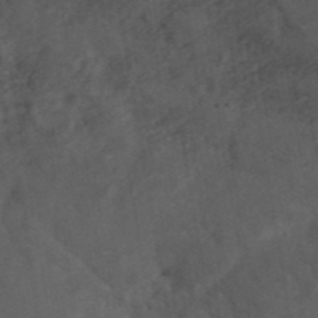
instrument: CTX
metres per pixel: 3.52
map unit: ANa
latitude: 41.2159
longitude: 53.0864
